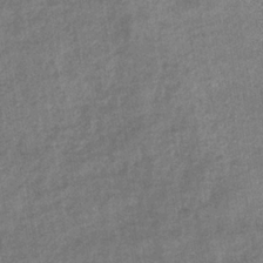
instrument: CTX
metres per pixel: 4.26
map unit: eHb
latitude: -34.3306
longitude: 78.0283
